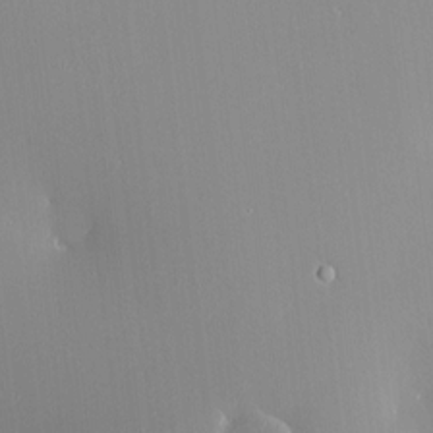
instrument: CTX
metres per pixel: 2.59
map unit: HNhu
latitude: 6.2145
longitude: 13.4455
